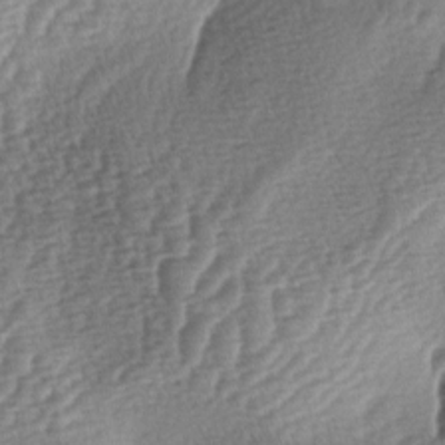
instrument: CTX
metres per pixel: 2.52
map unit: lAa
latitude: -3.9745
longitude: -127.8395
